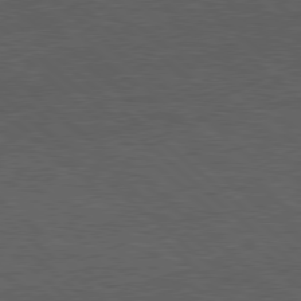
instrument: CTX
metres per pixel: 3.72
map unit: Hpe
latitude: 78.2145
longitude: -154.3278
